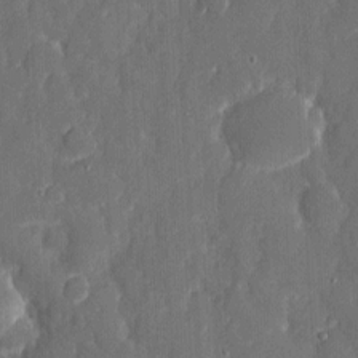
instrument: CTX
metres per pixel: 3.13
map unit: eHh
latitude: 6.5168
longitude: -69.1214
